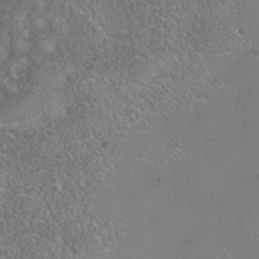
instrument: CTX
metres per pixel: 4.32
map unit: Nhe
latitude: -38.7274
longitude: -119.6505
